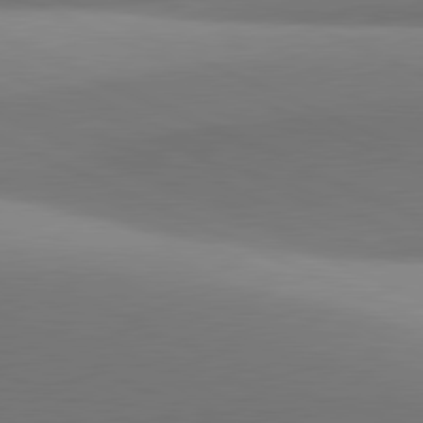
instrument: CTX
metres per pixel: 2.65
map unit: lApd
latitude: 81.4804
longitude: 143.8611
